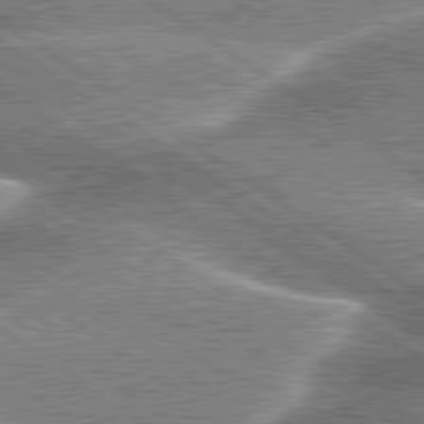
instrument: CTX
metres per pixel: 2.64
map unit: lApd
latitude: 79.9717
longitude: -135.6316
